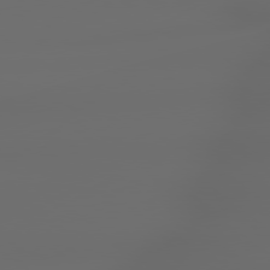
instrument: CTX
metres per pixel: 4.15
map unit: lApd
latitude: 79.1592
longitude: -163.3671
